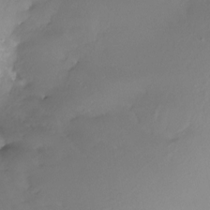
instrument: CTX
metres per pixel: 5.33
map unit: Nhe
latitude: -28.2551
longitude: -109.9717
